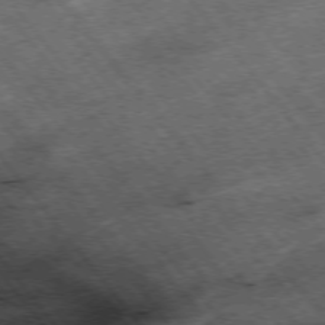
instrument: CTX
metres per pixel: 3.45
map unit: Hpe
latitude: -75.7478
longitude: -18.5356
